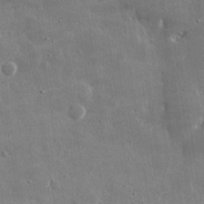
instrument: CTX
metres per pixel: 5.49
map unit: lHvf
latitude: 32.2334
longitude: -90.7624
